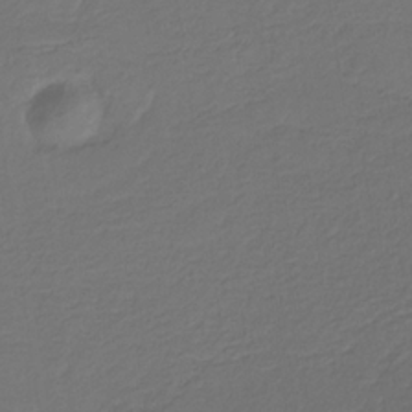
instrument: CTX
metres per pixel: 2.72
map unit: eHb
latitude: -30.0094
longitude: 68.3306
